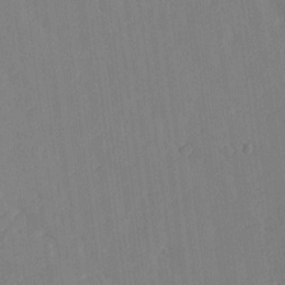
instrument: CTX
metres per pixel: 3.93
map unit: lHvf
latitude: 17.7828
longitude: -112.5735
